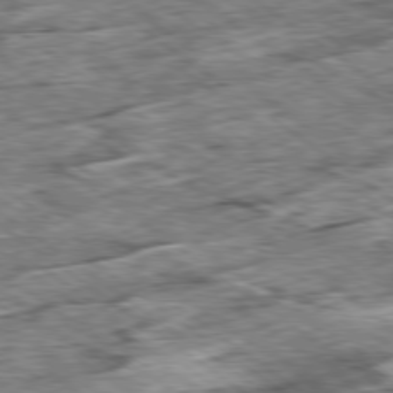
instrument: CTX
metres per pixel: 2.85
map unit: Ap
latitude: -79.4265
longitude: -86.2333
